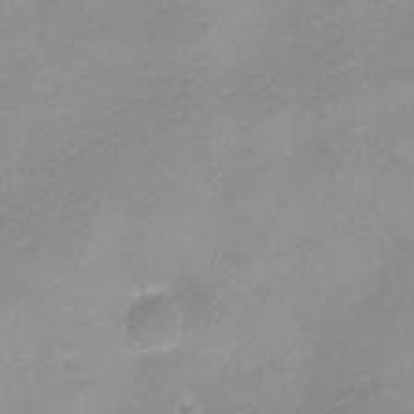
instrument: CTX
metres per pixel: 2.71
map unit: eHh
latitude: -5.2565
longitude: -78.4034
